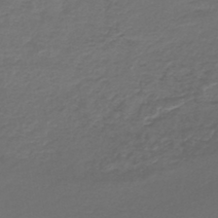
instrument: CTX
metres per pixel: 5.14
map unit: lHb
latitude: -42.9541
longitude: 61.7667
